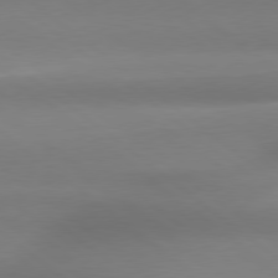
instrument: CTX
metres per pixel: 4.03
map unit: Hpe
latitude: 79.0459
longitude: -133.2159
